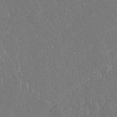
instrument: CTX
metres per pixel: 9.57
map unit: lAvf
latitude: 14.3846
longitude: -128.4979
